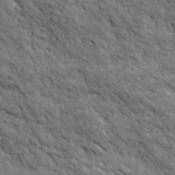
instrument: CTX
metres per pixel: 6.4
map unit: Ave
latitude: 19.2348
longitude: -134.4223
